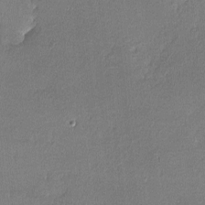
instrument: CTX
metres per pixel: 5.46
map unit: lHvf
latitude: -11.7289
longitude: -102.5357
